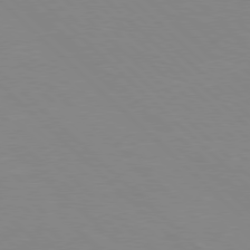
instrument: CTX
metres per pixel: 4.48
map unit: Hpe
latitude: 77.4237
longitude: -161.2159
